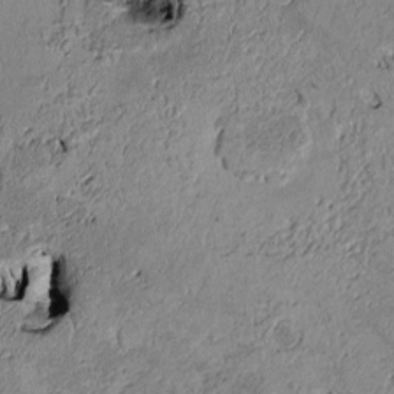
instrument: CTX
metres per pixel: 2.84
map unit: Htu
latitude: 2.3656
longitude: 149.0865
